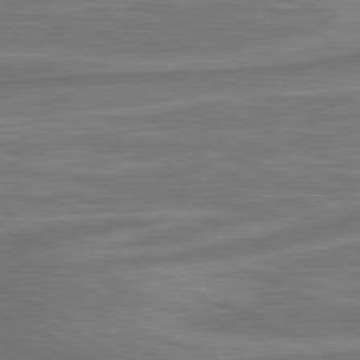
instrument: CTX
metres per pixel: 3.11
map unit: lApd
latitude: 81.3482
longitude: -175.0081
